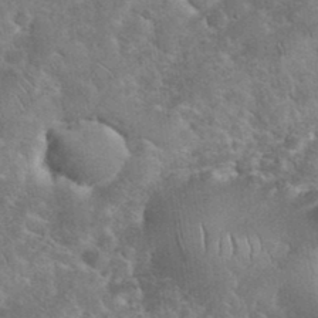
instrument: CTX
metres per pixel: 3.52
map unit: eHh
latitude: 36.4979
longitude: -65.1970
